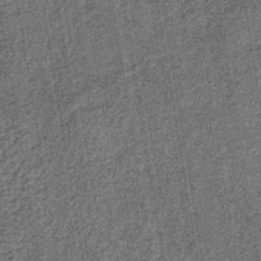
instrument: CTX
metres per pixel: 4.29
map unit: lHb
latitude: -39.3131
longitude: 64.4251
